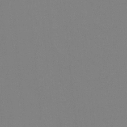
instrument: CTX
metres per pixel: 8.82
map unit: Ave
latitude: 3.3481
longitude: -112.7624
